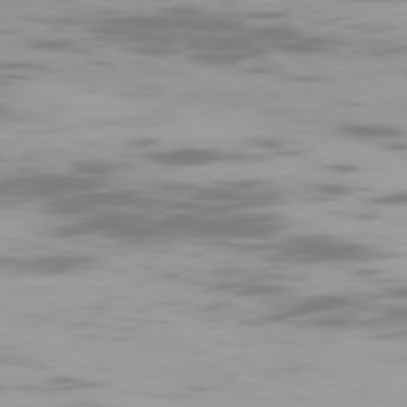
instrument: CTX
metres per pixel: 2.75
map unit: Ap
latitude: -79.1431
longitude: -60.7057
